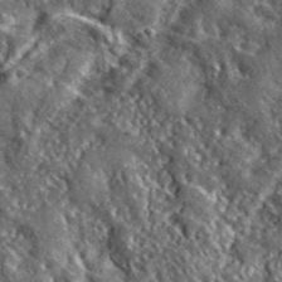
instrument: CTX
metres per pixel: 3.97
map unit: lHvf
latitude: 42.1011
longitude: -89.4616
